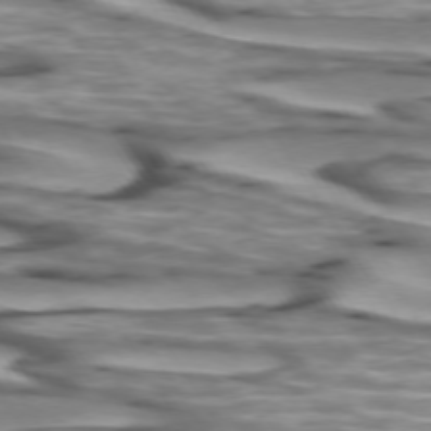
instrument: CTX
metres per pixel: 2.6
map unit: lApd
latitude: 73.8584
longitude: -57.2914
